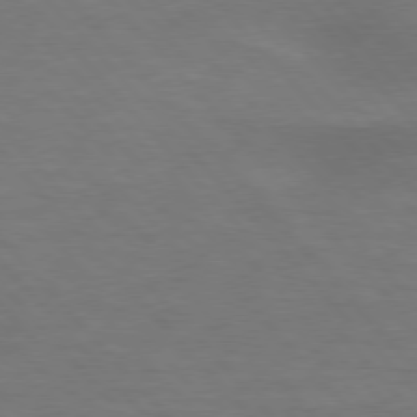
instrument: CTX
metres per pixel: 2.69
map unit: lApd
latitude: 76.4790
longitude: -58.9892
